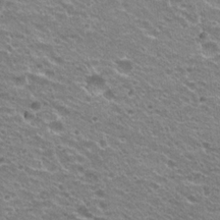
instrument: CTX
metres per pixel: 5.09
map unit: Hto
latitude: 20.8380
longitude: -32.9514
